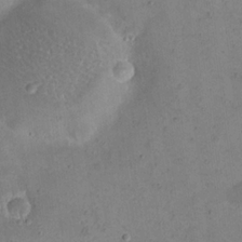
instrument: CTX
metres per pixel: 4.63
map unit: eHh
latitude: 21.6883
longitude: -65.8772
